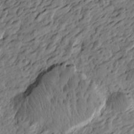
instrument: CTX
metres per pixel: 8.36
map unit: Htu
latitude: -3.3131
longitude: -179.1592
